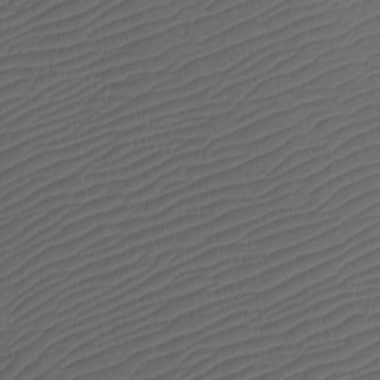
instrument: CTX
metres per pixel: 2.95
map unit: Htu
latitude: -11.3699
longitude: -72.2145
